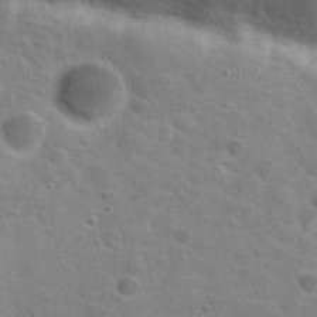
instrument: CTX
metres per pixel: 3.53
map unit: Hto
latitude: 28.1955
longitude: -48.2711
